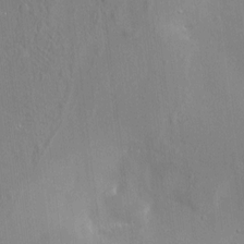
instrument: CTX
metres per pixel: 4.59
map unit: HNhu
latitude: 4.1767
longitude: 7.8800
